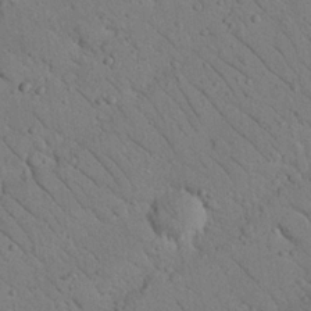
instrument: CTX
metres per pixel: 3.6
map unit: Nhu
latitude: 22.8569
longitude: -75.0270
